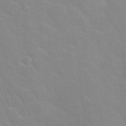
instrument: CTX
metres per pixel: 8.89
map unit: Nhu
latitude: 28.1955
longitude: -51.8583
